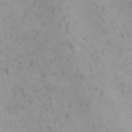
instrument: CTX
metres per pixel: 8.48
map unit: Nhu
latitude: -8.7841
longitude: -49.7828
